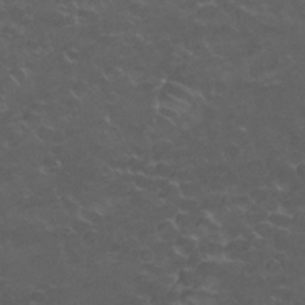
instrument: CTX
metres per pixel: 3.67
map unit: Nhu
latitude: 26.3278
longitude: -53.2726
